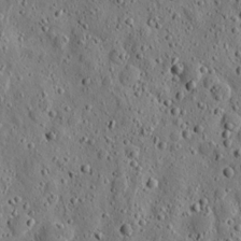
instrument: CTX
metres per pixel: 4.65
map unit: eHh
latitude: 10.8947
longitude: -73.7261
